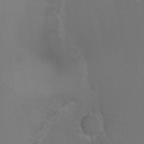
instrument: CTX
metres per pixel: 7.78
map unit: Nhu
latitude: -7.4832
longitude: -43.7828
